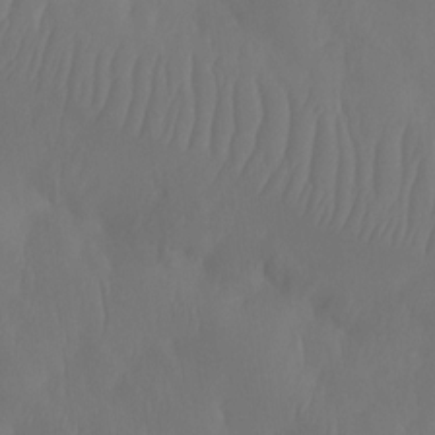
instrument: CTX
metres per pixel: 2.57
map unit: Htu
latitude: -14.2740
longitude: -47.4616
